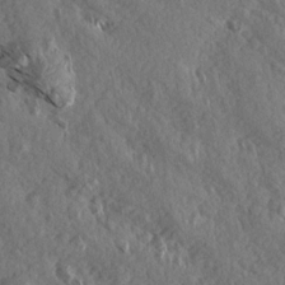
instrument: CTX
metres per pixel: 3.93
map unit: Aa
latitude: 13.6316
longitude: -142.0255
